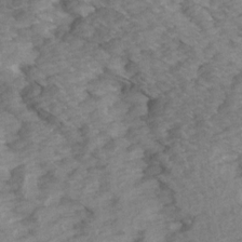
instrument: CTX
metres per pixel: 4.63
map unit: Ave
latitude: 15.1781
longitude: -103.3481
